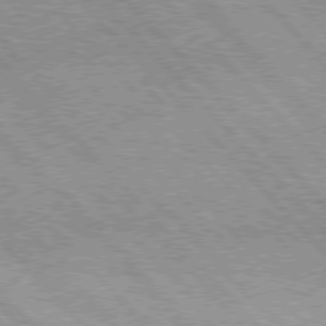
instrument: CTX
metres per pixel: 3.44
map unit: lApd
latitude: 76.2900
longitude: -73.1970
